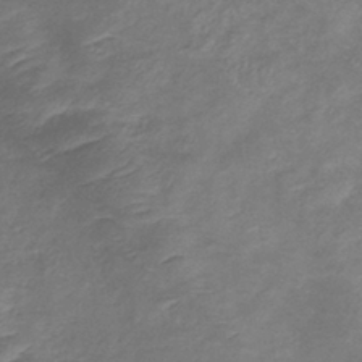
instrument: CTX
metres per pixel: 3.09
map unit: lHb
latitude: -39.0109
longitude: 75.5399
